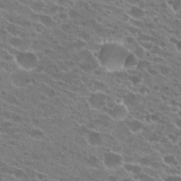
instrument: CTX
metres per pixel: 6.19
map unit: Hto
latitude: 23.8205
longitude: -41.7449
